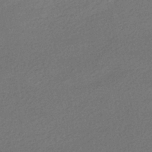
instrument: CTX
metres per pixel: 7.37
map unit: HNhu
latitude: -41.6722
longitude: 95.4832
